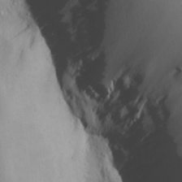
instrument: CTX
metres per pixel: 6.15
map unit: Aa
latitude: 19.7071
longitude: -144.1955
